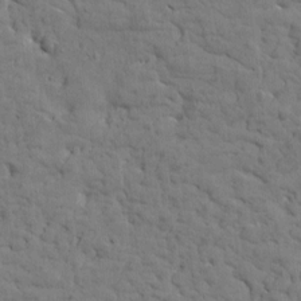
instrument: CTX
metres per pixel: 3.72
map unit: Htu
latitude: -1.4644
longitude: 179.8044
